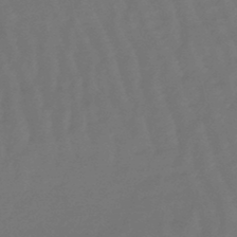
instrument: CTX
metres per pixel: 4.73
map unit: eHb
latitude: -47.5966
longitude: 81.7289
